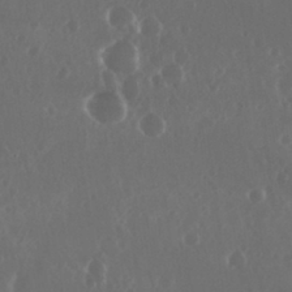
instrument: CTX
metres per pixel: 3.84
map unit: Nhu
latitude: 29.4237
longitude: -57.6882
